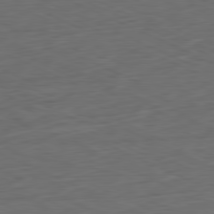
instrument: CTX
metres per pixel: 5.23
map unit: Ap
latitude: -81.4077
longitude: -75.0647
